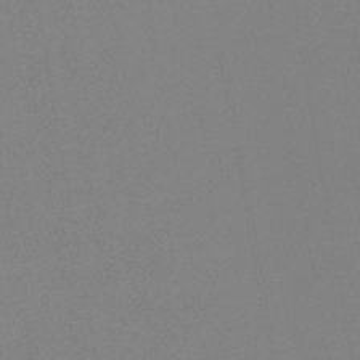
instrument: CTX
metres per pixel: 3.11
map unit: HNb
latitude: -45.1620
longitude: -40.4601
